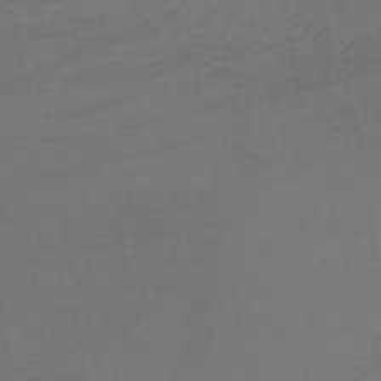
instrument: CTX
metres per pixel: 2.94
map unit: HNb
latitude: -44.4251
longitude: -44.0633
